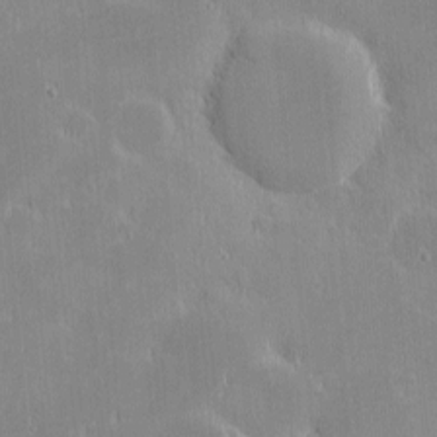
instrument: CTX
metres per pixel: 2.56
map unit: eHh
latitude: -2.4062
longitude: -85.1025
